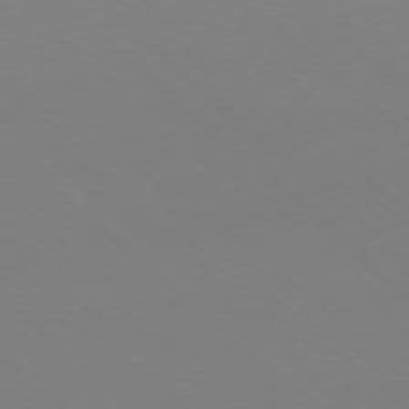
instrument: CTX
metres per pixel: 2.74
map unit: Ap
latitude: -78.2550
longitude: -91.0081
